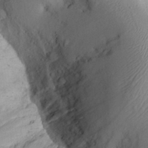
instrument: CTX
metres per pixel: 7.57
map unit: Aa
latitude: 27.8395
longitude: -135.5749
